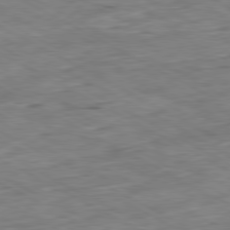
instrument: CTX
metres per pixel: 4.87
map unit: Ap
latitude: -80.8597
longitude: -81.1214
